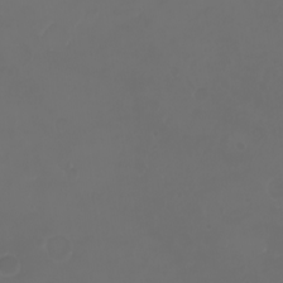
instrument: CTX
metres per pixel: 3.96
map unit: eHh
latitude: -3.8233
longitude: 19.8989
